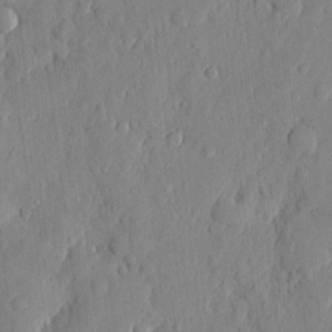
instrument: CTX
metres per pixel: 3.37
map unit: eHh
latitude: 6.3278
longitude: -73.6694
